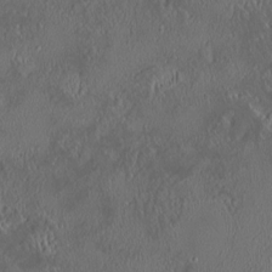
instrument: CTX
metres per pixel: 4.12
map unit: HNhu
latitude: 5.5938
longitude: 13.1998
